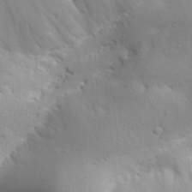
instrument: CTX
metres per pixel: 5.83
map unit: Aa
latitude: 31.2159
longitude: -143.8772
